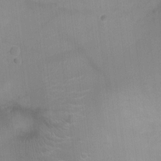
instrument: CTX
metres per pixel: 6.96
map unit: Ht
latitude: -4.2361
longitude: -16.8758
